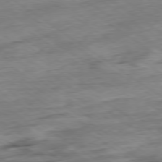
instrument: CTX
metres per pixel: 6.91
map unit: Hpe
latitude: -78.9730
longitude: -16.9136
